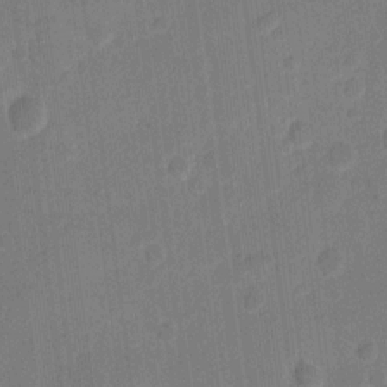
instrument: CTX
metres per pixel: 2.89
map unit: eHh
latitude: 10.4412
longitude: -66.6868
